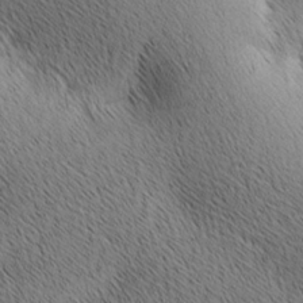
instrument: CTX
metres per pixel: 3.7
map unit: lAa
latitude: 10.3090
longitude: -107.7639
